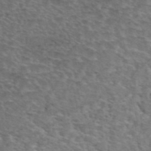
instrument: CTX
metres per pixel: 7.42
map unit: eAb
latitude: 44.6112
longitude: 107.5588
